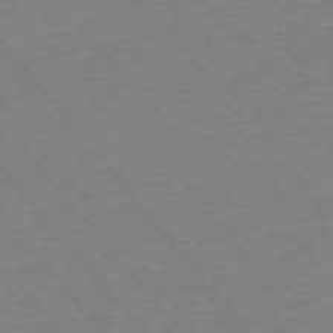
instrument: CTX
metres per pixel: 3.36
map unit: Ap
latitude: -75.2187
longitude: -81.2915
